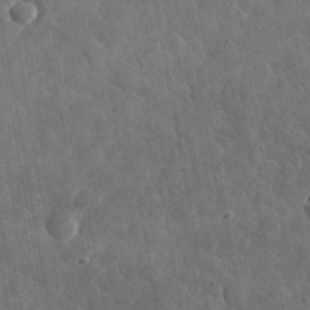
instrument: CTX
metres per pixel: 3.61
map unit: lHvf
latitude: 34.3089
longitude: -86.4601
